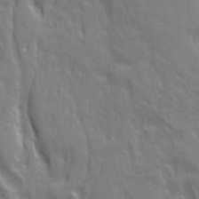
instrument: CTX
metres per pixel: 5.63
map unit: Ave
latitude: 21.2915
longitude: -134.6112
